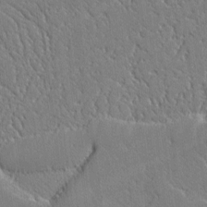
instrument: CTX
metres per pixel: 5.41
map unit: lAvf
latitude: -1.9179
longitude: -109.5182
